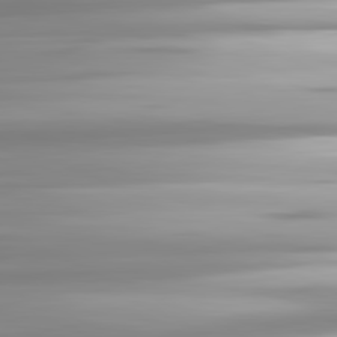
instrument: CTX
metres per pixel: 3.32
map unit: lApd
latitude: 81.6883
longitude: -139.7450
